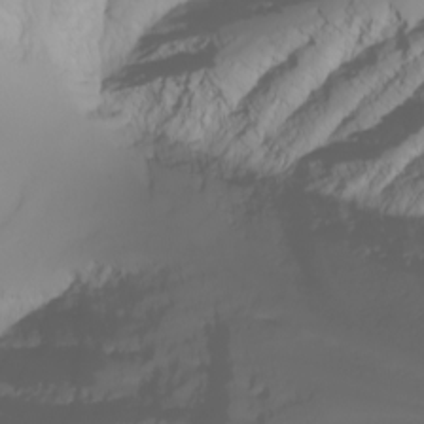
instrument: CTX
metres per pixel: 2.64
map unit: Nhu
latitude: -6.6896
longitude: -83.7449
